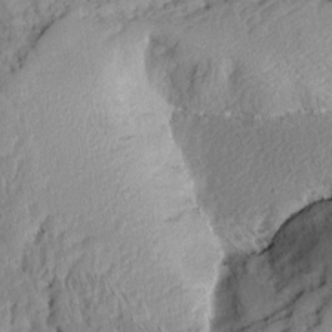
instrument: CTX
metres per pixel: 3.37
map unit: Aa
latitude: 8.8380
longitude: -133.7072
